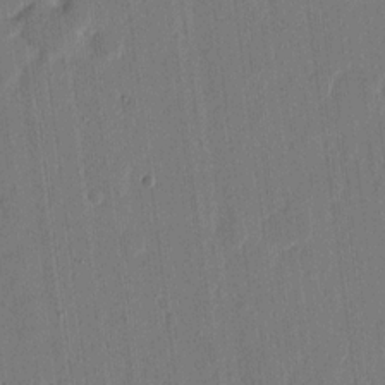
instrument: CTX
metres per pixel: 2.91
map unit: eHh
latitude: 15.6505
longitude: -69.5938
